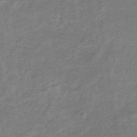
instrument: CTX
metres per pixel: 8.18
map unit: HNb
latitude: -32.8975
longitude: 59.8044
